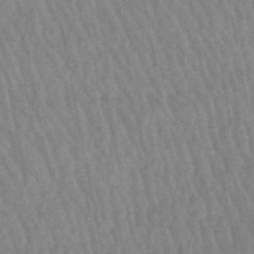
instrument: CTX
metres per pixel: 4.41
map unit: lHb
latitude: -48.8408
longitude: 74.6708
